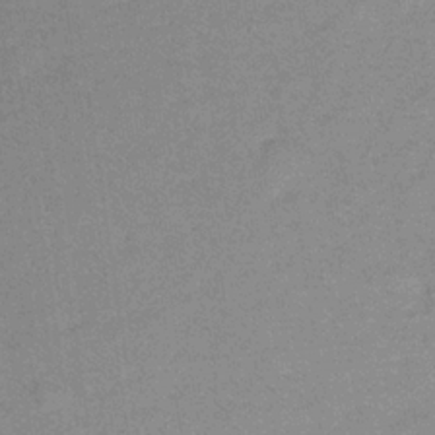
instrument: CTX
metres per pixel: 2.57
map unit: lHb
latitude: -32.3684
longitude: 66.7085
